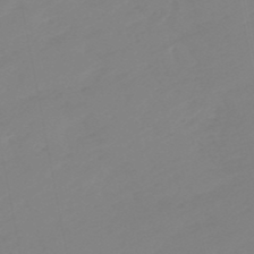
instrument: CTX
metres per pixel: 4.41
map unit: eHb
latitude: -49.3510
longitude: 84.7274
